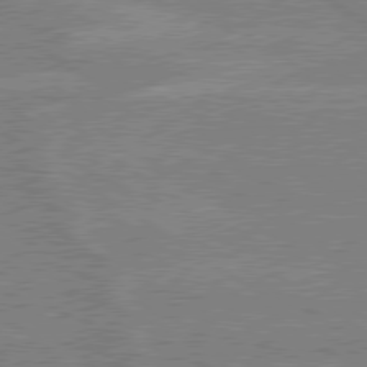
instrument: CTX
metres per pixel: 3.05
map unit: lApd
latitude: 79.2159
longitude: -133.1403
